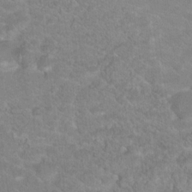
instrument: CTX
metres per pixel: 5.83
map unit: Hto
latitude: 18.4979
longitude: -37.5938
